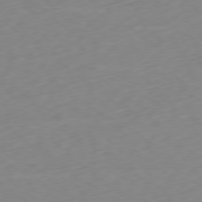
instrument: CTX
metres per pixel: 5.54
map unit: Ap
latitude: -78.9163
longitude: -63.4805
